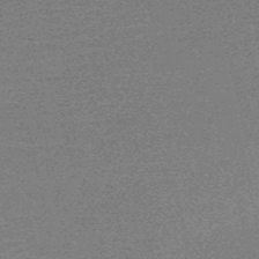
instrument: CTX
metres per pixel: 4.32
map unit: HNb
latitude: -52.2550
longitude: -47.3671
